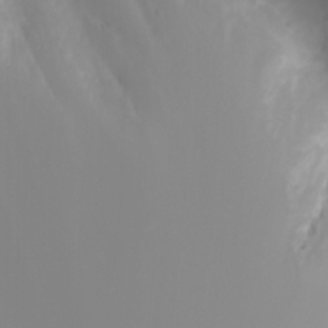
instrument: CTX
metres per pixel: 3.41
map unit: Nhu
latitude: -4.8219
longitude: -74.4223
